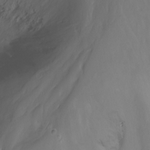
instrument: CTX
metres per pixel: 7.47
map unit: Nhu
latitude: -13.9178
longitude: -61.1403
